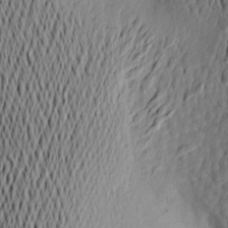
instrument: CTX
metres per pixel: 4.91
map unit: Aa
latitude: 19.7827
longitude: -144.7435
